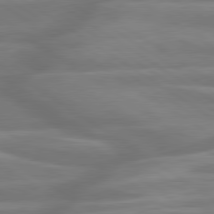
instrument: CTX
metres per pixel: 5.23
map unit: lApd
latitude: 79.7828
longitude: -127.4049
